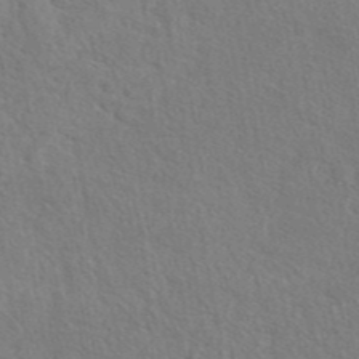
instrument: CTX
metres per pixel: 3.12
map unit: eAb
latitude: 42.7813
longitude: 113.3321
